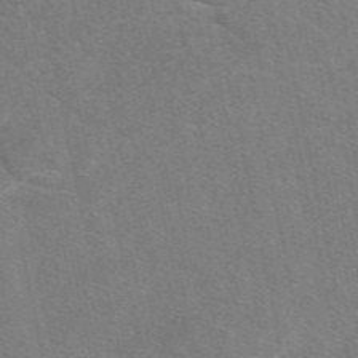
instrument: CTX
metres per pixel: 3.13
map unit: eAb
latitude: 49.4615
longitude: 120.8408
